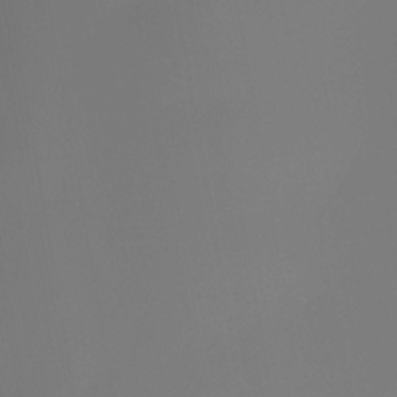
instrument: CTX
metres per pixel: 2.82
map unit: HNhu
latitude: -27.0297
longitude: 73.2187
